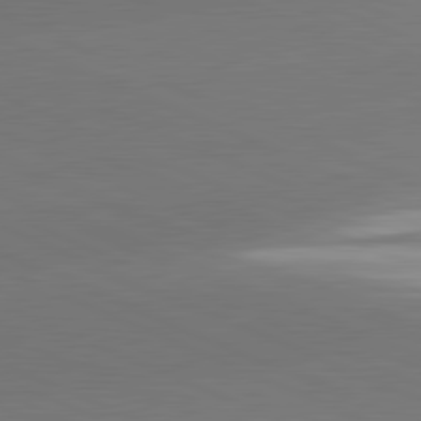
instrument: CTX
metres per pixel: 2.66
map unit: lApd
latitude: 81.6883
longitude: -155.7638
